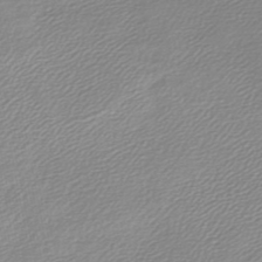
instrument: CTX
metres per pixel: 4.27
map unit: lHb
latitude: -47.0864
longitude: 60.2173
